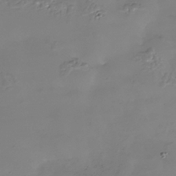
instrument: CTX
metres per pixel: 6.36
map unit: Nhe
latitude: -36.0283
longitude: -92.2144
